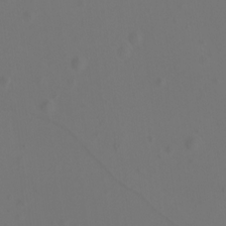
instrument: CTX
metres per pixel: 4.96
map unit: Ht
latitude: -0.3496
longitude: -46.4034
